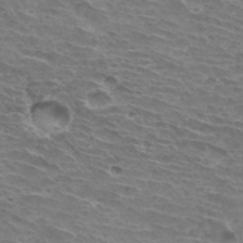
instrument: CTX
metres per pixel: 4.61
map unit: Hto
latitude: 33.6316
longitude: -43.2537
